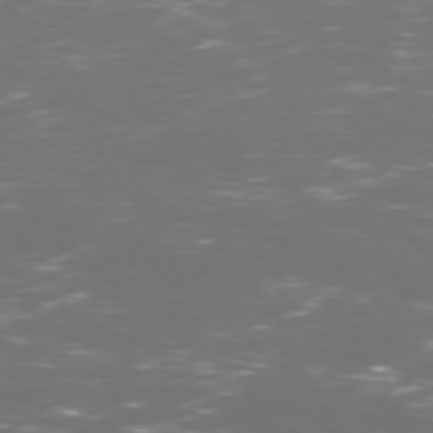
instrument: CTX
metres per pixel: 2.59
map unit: Hpe
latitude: 72.6680
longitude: -126.4979
